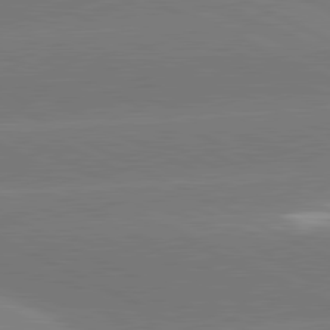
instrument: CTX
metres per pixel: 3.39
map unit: lApd
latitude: 81.3859
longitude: -153.9339
